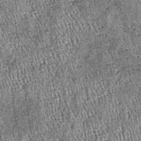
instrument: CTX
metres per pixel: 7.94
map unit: lHb
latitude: -37.5021
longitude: 67.7667
